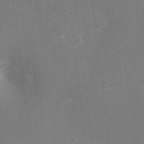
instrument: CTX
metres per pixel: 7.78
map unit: Ht
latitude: -10.4818
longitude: -24.1577
